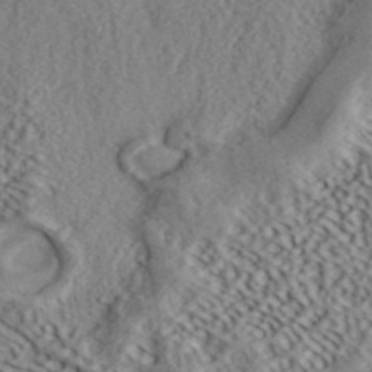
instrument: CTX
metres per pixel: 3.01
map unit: ANa
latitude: 41.6883
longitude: 51.9367
